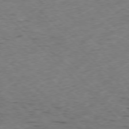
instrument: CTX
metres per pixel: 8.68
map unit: Ap
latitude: -77.7100
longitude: -61.3481
